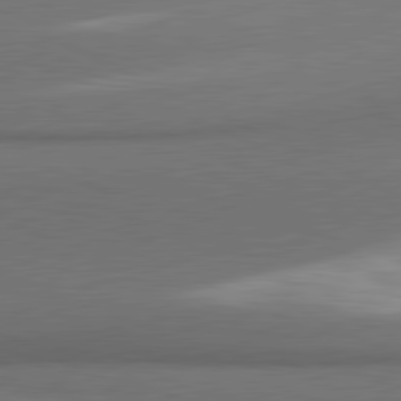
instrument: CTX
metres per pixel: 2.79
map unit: lApd
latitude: 81.1592
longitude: 175.2187
